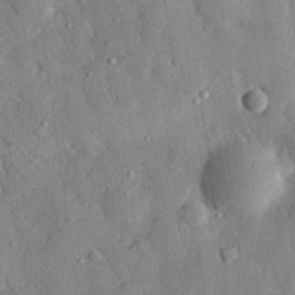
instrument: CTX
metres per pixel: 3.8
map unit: eHh
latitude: 27.8772
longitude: -77.7827
